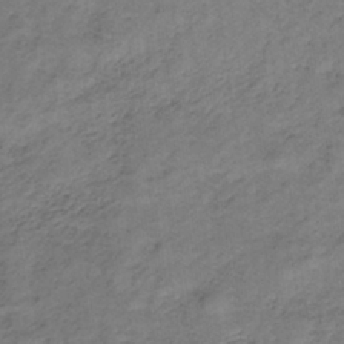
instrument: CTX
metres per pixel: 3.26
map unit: lHb
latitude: -33.3132
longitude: 66.0094
